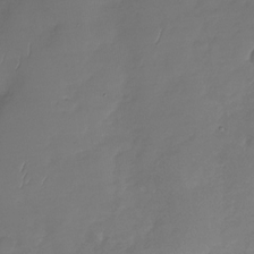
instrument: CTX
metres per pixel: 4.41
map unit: Nhu
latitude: -29.2754
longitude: -60.1766
